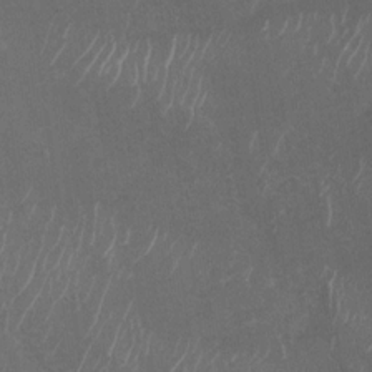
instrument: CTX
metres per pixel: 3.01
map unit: Nhu
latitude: -29.6722
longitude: -61.9528
